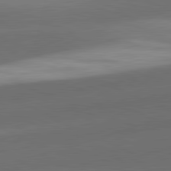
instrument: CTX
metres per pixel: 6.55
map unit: lApd
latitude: 81.8394
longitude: 133.8612
